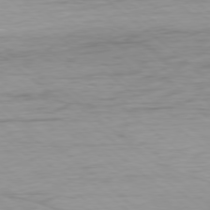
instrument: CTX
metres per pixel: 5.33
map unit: Ap
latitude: -78.4629
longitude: -78.3468
